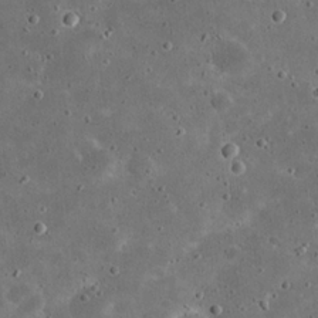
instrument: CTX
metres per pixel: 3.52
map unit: eHh
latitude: 20.8569
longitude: -65.3104
